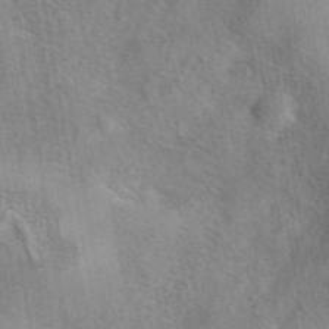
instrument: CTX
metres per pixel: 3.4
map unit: eAb
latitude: 42.5357
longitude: 107.5777
